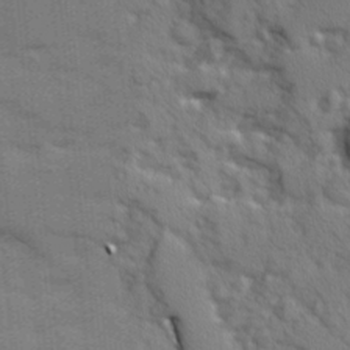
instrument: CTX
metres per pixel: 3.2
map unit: Ave
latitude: 11.8206
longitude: -101.9717
